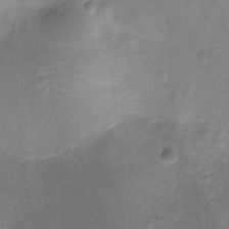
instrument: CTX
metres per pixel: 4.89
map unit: Ht
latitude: -12.0283
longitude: -24.1577
